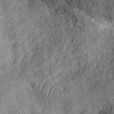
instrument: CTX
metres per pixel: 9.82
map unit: Nhu
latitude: -13.2943
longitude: -23.4237
